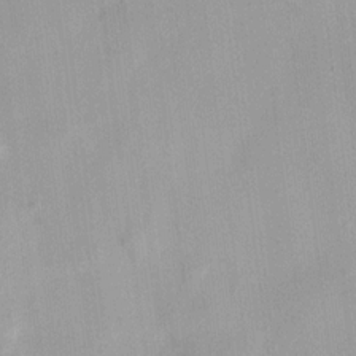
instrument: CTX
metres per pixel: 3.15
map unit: HNhu
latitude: 14.2901
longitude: 12.5952
